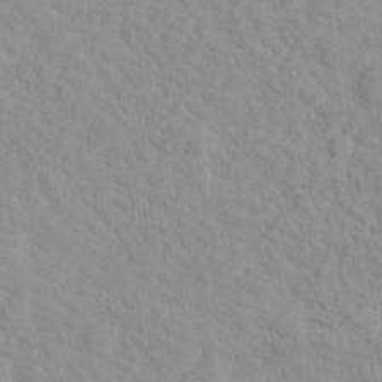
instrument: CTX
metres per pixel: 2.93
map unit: Hto
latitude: 16.0444
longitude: -36.2334
